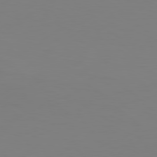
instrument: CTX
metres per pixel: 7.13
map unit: Hpe
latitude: 78.2712
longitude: -128.6112
